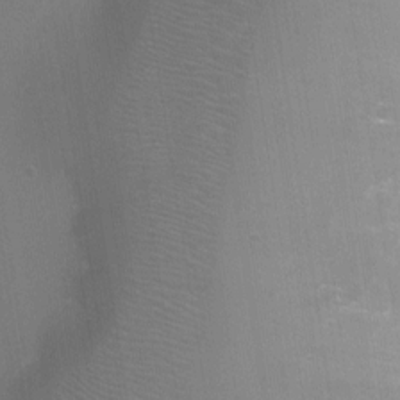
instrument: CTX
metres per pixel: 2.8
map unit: Ht
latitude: -5.9178
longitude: -29.4237
